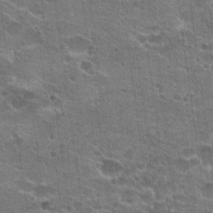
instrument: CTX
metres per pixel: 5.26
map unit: Hto
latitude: 23.0458
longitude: -42.9325
